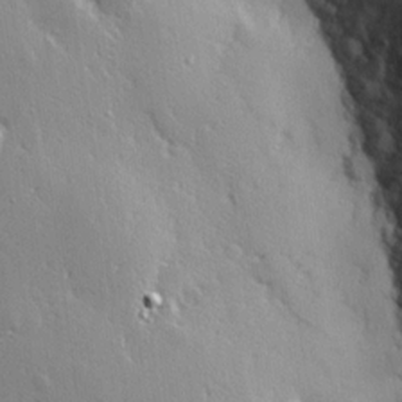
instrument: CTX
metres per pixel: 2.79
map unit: Hve
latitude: 18.9702
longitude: 149.9556
